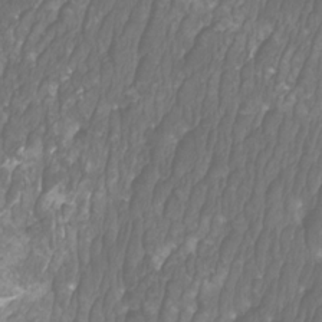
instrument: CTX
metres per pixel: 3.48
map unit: Htu
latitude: -10.7463
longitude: -73.8016
